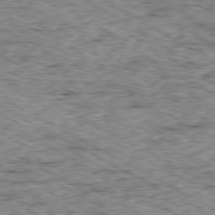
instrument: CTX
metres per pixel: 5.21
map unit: Ap
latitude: -80.3873
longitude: -49.7072
